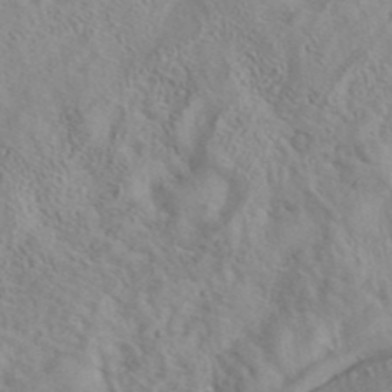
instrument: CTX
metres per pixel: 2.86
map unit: eAb
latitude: 40.9891
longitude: 105.3509
